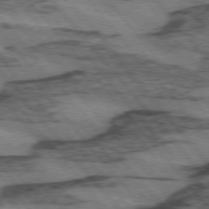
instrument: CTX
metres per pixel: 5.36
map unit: lApd
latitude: 74.6302
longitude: -77.4048
